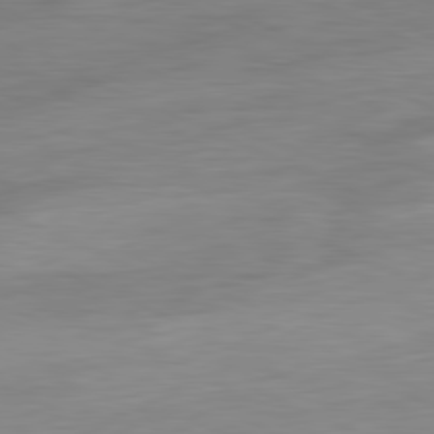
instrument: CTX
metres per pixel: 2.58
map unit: Ap
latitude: -81.5777
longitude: -76.5545
